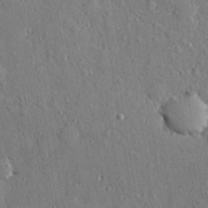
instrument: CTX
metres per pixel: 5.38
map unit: Hve
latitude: 27.9906
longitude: -90.2145
